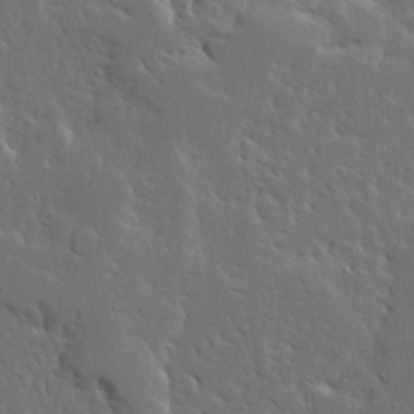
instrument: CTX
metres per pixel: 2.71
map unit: Ave
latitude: 13.8583
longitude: -137.6694
